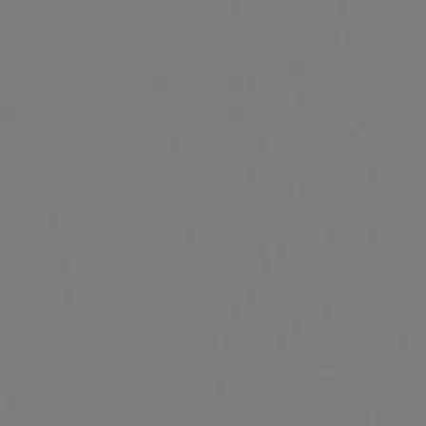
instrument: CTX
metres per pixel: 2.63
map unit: lHb
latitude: -46.7841
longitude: 67.4454
